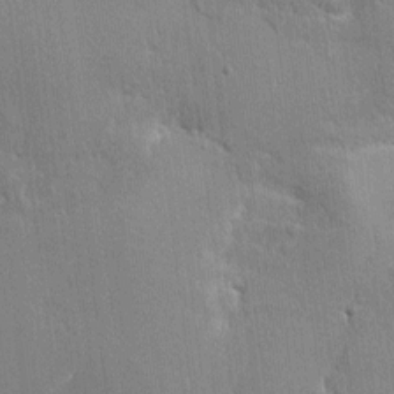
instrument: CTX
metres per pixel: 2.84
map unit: HNhu
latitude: 7.5938
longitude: -5.0458
